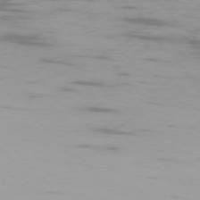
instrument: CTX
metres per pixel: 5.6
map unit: Ap
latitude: -75.4455
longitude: -68.7813
